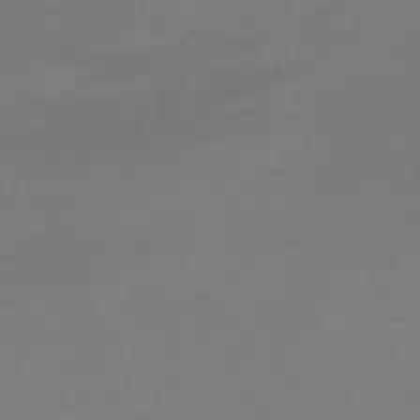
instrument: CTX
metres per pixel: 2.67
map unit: HNb
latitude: -55.9178
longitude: -40.5356
